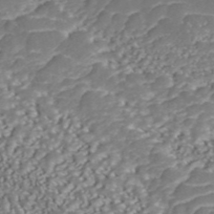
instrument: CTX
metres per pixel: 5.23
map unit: ANa
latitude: 44.1011
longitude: 37.7288
